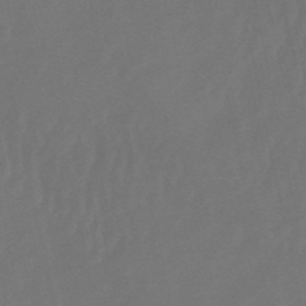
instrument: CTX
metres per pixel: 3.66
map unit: eHb
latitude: -51.3321
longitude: 77.5210
